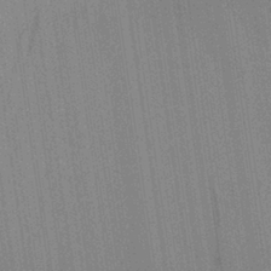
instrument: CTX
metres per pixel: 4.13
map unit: Aa
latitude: 30.7436
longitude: -139.8583
